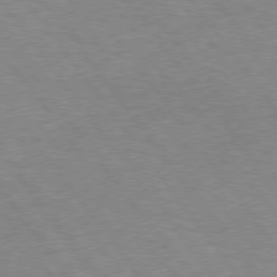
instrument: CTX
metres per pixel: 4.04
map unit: Hpe
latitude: 74.8758
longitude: -150.9135
